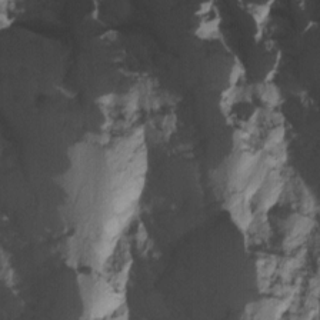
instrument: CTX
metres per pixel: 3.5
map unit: Nhu
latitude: -4.1228
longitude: -87.0458
